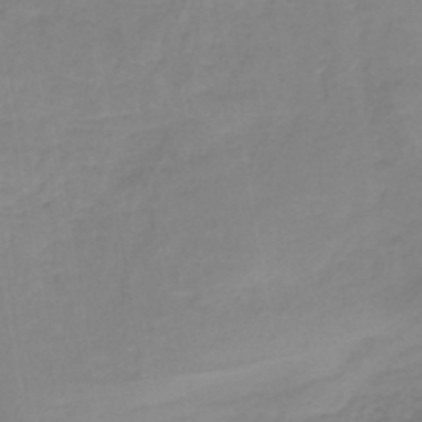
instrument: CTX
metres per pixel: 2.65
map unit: lHb
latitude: -42.4062
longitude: 59.5399
